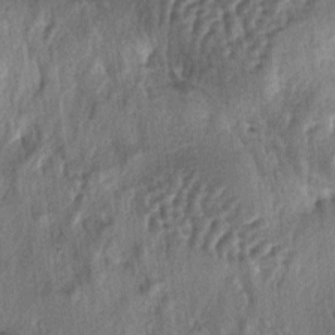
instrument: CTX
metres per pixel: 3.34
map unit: lAa
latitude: -5.1431
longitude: -125.0836
